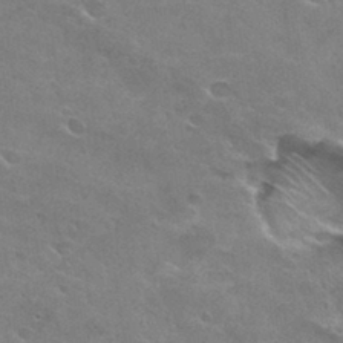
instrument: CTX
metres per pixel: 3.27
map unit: Hto
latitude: 30.5924
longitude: -45.3670
